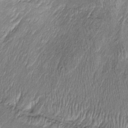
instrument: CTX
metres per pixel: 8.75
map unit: Htu
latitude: -5.8422
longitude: 158.9542
